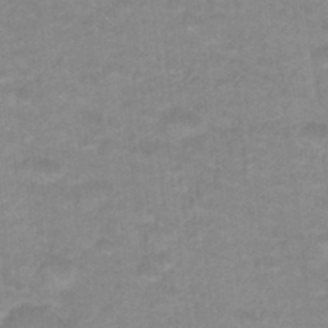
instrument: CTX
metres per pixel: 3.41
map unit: Hto
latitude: 17.0270
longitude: -34.9891
